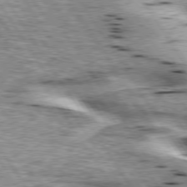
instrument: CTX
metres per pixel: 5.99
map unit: lApd
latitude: 76.1389
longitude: -59.8394
